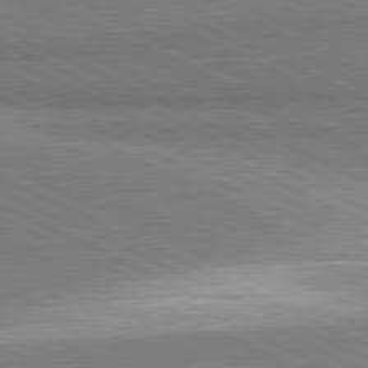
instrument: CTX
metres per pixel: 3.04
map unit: lApd
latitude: 81.4993
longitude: 162.4440
